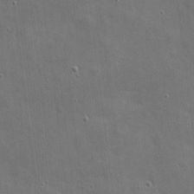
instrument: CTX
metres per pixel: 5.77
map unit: eHh
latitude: 3.9906
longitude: -70.5357
